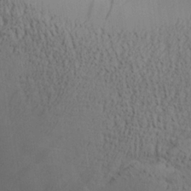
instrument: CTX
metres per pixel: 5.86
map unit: Aa
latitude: 26.7435
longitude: -132.1200
